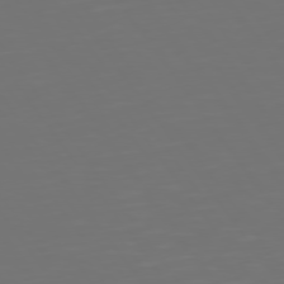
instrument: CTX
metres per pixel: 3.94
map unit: Hpe
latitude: 74.8002
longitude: -124.5734
